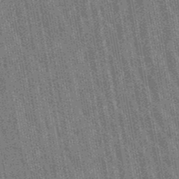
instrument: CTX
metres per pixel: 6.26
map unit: lHb
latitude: -48.4818
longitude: 73.7666
